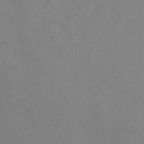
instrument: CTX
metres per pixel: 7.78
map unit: HNb
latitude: -44.3495
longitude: -41.4804
